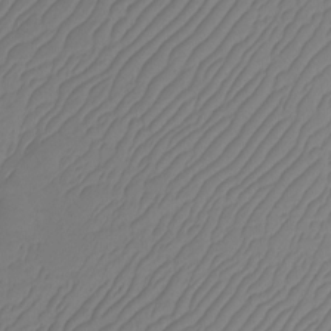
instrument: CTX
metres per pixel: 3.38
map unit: Htu
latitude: -12.7274
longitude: -48.2334
